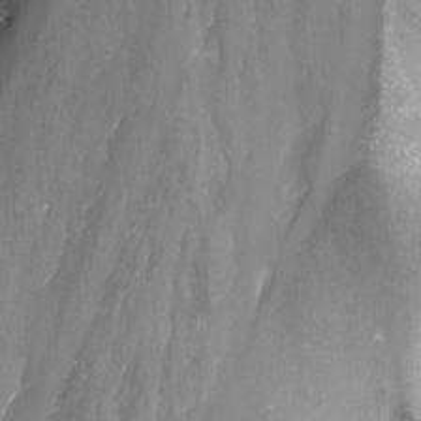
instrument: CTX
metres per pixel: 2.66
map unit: Nhu
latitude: -13.8234
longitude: -65.7639
